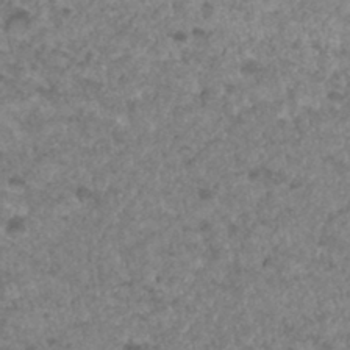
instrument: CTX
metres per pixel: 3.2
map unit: Hto
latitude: 33.2159
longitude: -49.5749
